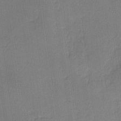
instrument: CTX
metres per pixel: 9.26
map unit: lHvf
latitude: -11.3321
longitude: -99.6127
